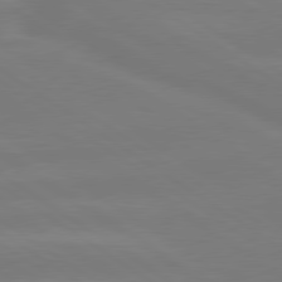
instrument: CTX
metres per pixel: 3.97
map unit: lApd
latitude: 79.4805
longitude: -149.7450
